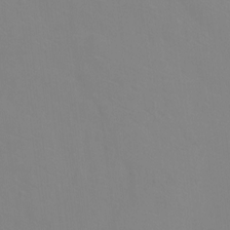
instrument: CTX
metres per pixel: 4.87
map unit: Ht
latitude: -8.9731
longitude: -34.9702
